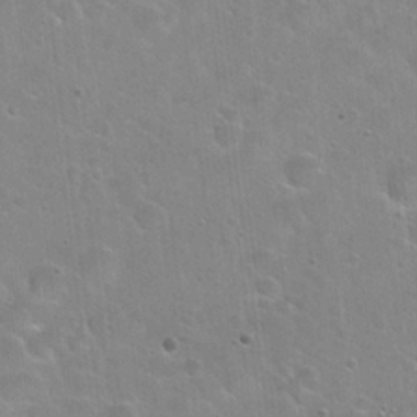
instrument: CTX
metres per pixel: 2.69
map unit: Hto
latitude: 22.6490
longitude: -52.5357
